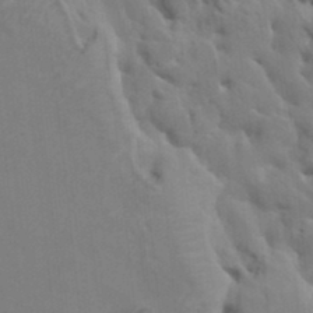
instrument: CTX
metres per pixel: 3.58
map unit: HNhu
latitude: 5.2915
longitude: -2.6490
